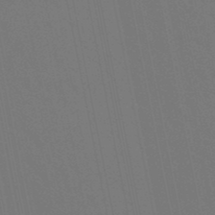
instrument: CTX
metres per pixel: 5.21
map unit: lHb
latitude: -49.7100
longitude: 75.0487
